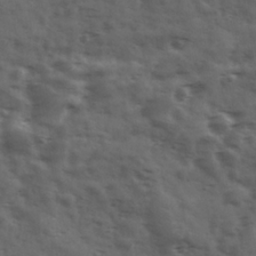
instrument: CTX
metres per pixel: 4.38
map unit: Ave
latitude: 18.3845
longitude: -132.0822
